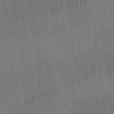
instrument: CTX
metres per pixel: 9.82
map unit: Aa
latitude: 25.7827
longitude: -141.8205
